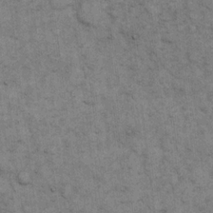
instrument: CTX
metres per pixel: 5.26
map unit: eHh
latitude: 15.5183
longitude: -65.6127
